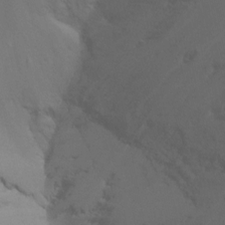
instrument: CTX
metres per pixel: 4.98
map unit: Ht
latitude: -8.5196
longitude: -32.9892
